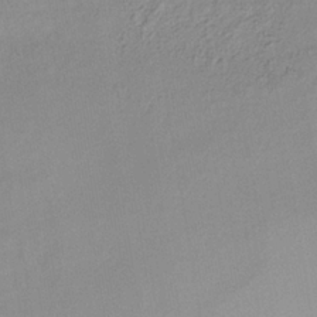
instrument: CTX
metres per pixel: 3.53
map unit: lHb
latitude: -33.8801
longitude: 64.5763
